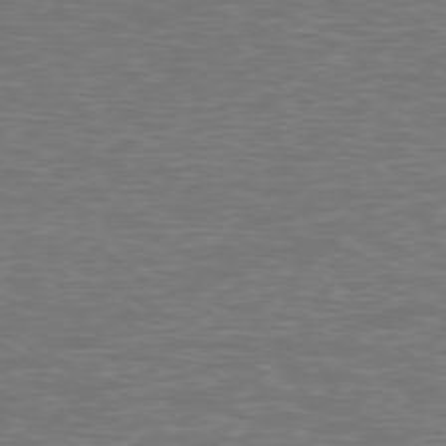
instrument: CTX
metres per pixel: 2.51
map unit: Ap
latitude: -78.9352
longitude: -92.8569
